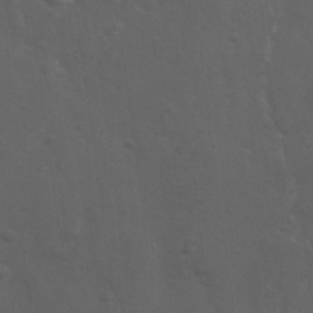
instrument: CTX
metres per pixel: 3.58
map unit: Ave
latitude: 11.8395
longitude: -104.3657
